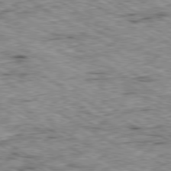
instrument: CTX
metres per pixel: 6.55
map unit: Ap
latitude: -80.4440
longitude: -49.4615
